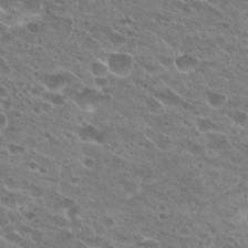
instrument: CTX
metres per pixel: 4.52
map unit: Hto
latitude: 24.0822
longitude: -41.9150
